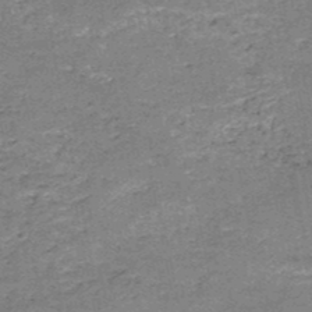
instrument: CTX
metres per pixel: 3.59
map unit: HNb
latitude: -49.8234
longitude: -49.6505
